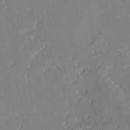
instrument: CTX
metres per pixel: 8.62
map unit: eHh
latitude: -2.1416
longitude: -82.8569
